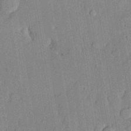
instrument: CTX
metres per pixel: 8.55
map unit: lHvf
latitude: 21.2726
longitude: 144.6708
